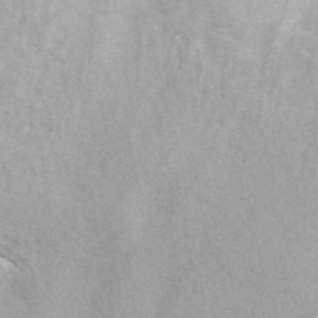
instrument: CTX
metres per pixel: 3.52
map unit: ANa
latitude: 46.4412
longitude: 26.8785
